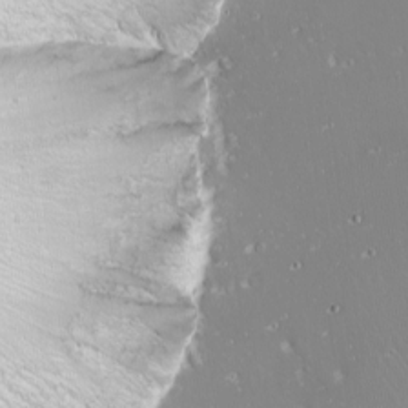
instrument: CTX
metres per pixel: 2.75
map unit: Nhu
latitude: -10.1795
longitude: -68.1389
